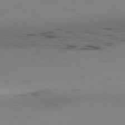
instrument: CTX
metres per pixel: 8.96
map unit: Ap
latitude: -80.7463
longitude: -94.4979
